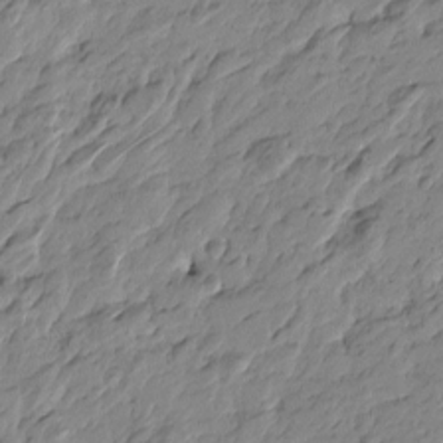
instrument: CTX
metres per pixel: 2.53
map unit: Htu
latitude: -4.3117
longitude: -178.3279
